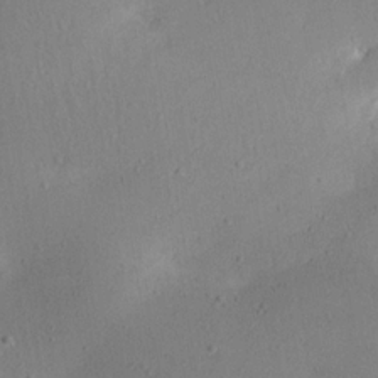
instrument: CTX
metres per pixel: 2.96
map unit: Aa
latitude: 18.8947
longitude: -144.5168
